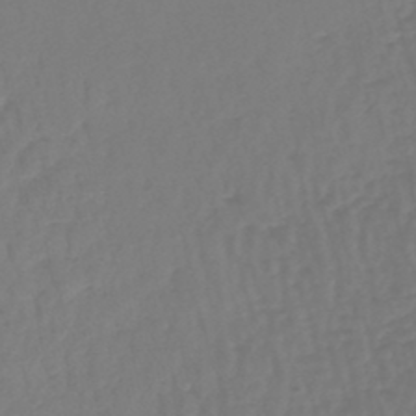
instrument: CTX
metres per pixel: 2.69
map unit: lHb
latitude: -46.5196
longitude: 66.5385
